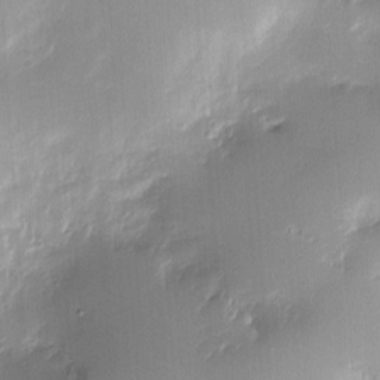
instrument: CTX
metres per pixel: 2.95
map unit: Nve
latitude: -7.4076
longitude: 175.2375
